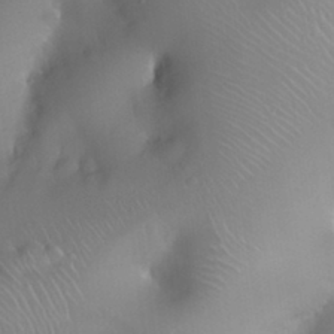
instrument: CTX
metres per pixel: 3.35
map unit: Nhu
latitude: 26.1389
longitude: -57.6504
